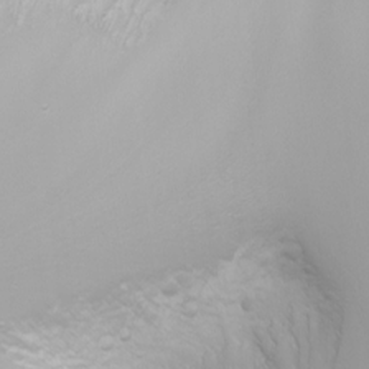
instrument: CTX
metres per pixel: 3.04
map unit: Nhu
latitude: -4.7841
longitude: -74.0822
